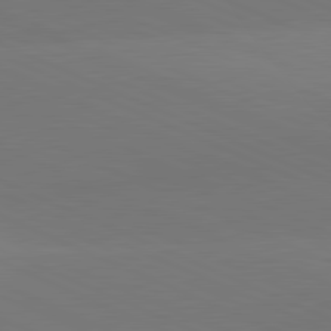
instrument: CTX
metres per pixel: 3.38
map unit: lApd
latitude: 81.5371
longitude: 136.8597
